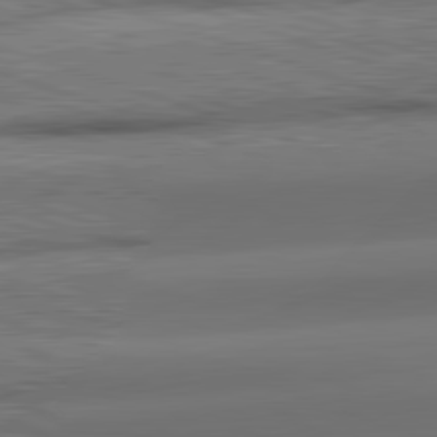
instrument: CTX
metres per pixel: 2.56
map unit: lApd
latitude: 82.2900
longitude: -163.9717
